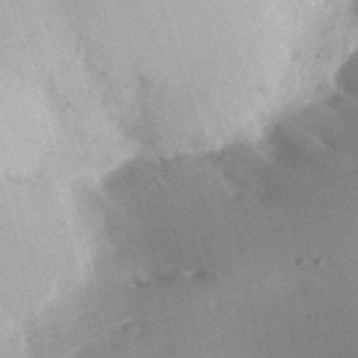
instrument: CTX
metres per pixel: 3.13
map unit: Ht
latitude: 13.4993
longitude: -74.8569
